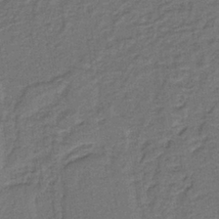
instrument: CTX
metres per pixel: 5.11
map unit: lHb
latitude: -37.7477
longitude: 57.2376
